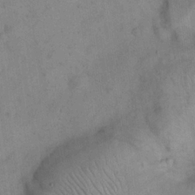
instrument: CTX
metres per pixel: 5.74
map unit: eHh
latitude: 22.6301
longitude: -58.7624
